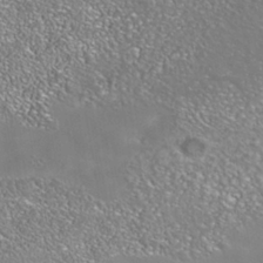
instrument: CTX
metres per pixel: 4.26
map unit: Nhe
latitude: -39.5777
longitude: -117.4804
